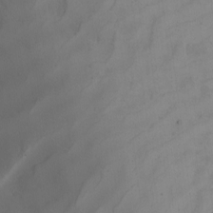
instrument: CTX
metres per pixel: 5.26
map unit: Nhu
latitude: -5.0675
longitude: -92.7246
